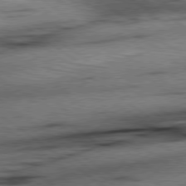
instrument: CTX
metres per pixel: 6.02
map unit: Hpe
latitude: 78.7247
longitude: -155.4993
